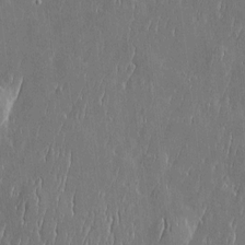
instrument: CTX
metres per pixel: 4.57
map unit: Htu
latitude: -5.9367
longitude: 175.4265
